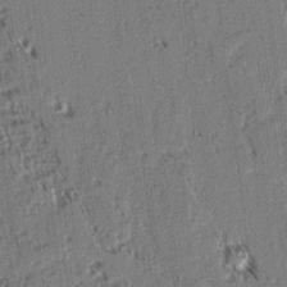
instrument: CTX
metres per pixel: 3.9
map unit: lAvf
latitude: 2.7624
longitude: -105.9150
